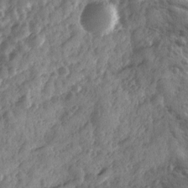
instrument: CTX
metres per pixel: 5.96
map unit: Ave
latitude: 11.8583
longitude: -103.1592
